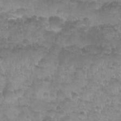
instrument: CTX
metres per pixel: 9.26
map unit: Nhu
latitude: 27.6883
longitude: -54.6679
